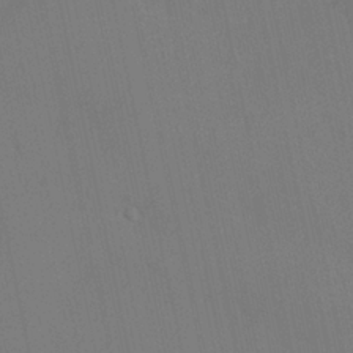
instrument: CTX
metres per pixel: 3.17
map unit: HNhu
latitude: 6.6113
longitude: 4.4251
